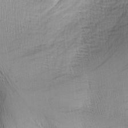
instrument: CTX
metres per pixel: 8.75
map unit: Nhu
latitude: -5.9556
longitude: -150.5356
